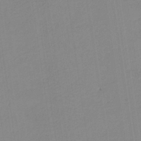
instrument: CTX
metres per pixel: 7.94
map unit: HNb
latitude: -35.6533
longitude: 51.5966
